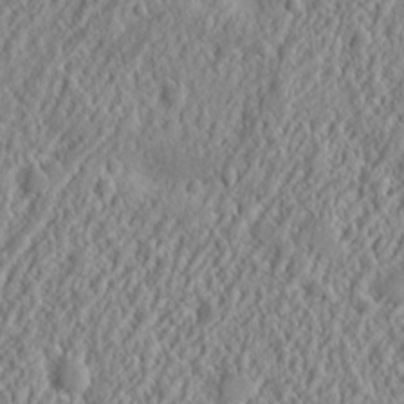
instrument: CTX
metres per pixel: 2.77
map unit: Nhu
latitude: 13.1403
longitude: -73.1215
